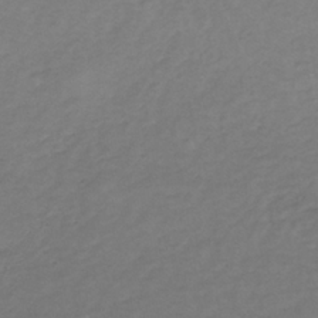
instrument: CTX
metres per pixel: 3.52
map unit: lHb
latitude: -34.4629
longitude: 66.4251
